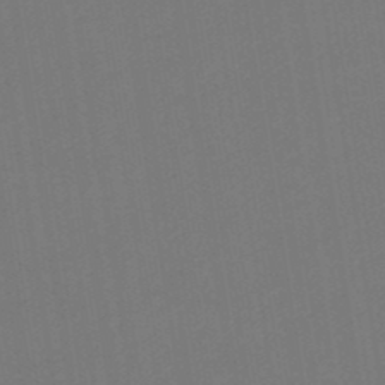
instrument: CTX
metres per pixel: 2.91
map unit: eHb
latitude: -49.2376
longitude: 84.1605
